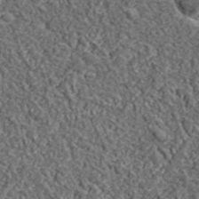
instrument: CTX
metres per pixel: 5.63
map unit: lHvf
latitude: 38.9703
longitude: -88.0255
